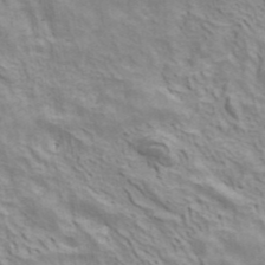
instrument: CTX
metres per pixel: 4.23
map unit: ANa
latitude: 41.2348
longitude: 14.4251
